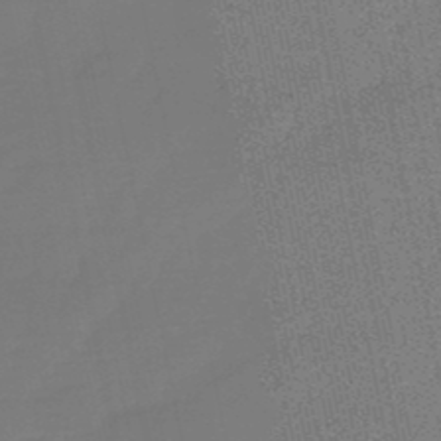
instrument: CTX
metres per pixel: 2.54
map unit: eHb
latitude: -49.8234
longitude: 79.0297
